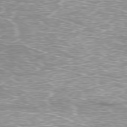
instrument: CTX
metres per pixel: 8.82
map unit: Ap
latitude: -79.7099
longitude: -61.3104
